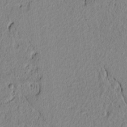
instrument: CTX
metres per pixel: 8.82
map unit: lAvf
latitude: 6.0444
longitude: 166.4062
